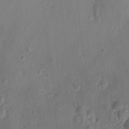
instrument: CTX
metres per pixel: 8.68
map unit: Ht
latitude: -10.1984
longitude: -22.5168
